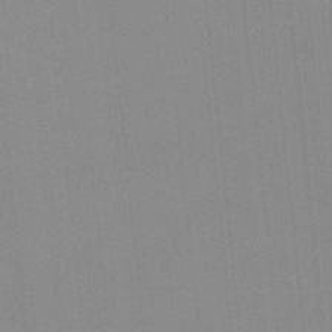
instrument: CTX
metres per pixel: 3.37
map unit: lHb
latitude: -48.6897
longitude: 81.0487
